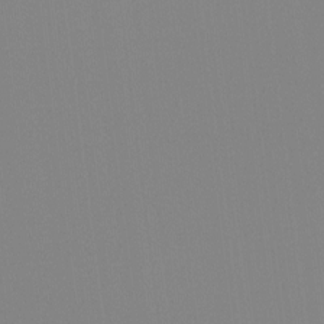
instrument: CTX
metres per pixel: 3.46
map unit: Hto
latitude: -8.0283
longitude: -48.9892
